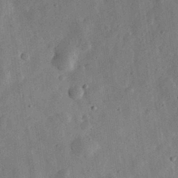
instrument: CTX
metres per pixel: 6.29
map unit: eHh
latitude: 31.2159
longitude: -75.8394
